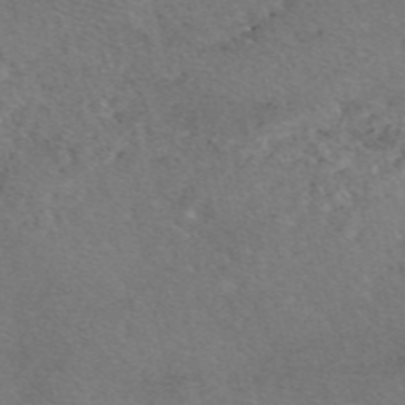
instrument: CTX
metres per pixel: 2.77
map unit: eAb
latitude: 47.3671
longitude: 113.6722
